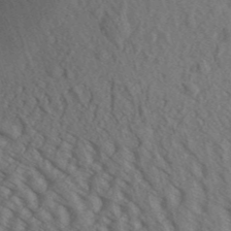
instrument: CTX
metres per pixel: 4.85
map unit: Aa
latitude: 30.2901
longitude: -138.5357
